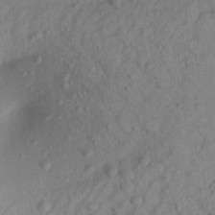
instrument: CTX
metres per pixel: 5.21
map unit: Aa
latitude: 21.3293
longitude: -147.5938
